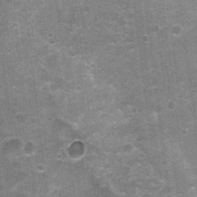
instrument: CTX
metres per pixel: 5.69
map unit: Nhu
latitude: 1.4426
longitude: -17.0269
